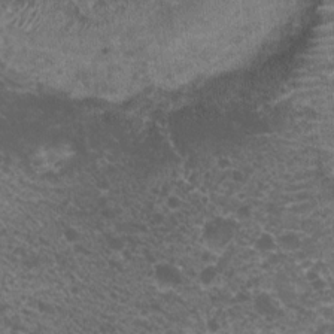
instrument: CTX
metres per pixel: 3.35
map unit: Nhu
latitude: 7.9339
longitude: -20.6490
